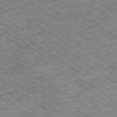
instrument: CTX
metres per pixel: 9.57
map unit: Ap
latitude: -79.4076
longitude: -51.5749
